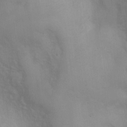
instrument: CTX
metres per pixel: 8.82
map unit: Ht
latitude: 3.5938
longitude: -28.0822
